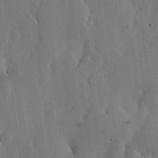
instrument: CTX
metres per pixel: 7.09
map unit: lHvf
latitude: 17.6694
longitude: -114.1577
